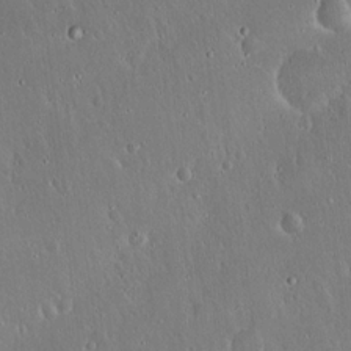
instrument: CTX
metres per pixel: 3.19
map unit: Hto
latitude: 17.5182
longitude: -57.4615
